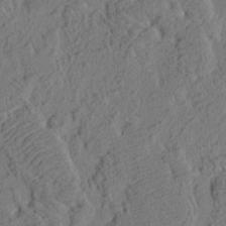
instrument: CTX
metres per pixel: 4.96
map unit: eHh
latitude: 3.2348
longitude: -78.5168
